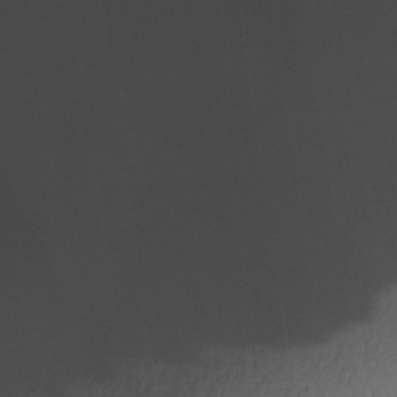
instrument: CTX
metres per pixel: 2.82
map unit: Nhu
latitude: -8.8975
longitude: -85.1214
